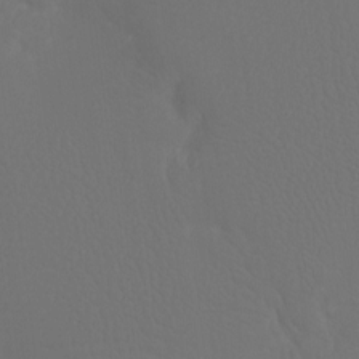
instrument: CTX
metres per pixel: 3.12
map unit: Htu
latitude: -13.2754
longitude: -47.9150
